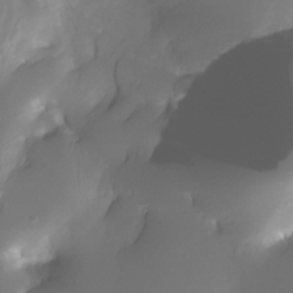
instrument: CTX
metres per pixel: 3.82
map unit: Nhe
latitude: -33.2187
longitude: -116.9325
